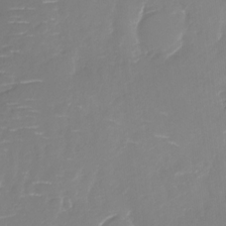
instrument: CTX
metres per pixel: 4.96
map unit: Nhu
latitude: -27.5966
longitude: -78.9892
